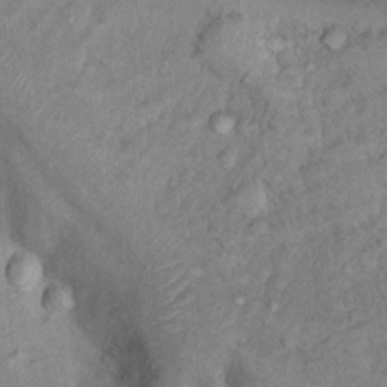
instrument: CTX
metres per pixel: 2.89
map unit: Nhu
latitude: 13.5182
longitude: -28.5923
